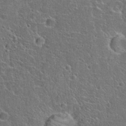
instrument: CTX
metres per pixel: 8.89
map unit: Hto
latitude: 22.0822
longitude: -45.5560
